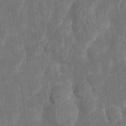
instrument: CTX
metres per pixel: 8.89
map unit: Htu
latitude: 0.7624
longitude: 147.3320
